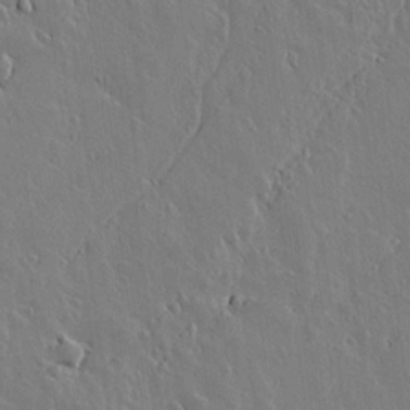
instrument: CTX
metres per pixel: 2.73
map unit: lAvf
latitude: 14.8569
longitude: -125.8961
